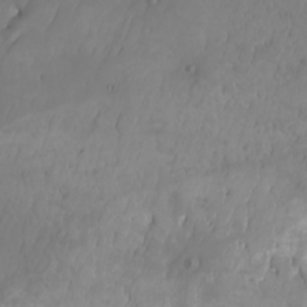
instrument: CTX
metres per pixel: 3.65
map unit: Nhu
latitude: -7.2376
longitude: -83.0080
